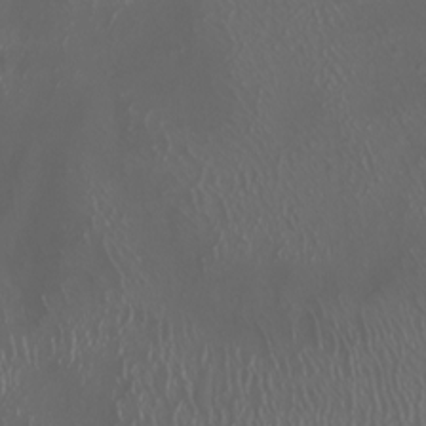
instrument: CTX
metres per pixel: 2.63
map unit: Nhu
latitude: -6.3684
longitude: -91.4237
